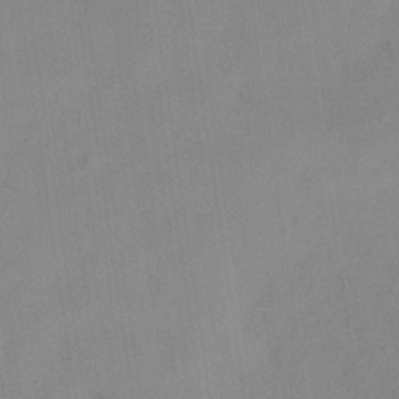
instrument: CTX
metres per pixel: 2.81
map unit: Hve
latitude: -32.3118
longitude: 92.0472
